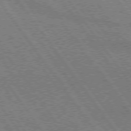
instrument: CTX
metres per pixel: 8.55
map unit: lApd
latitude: 74.9703
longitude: -80.7057
